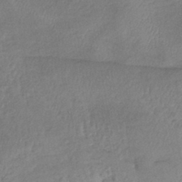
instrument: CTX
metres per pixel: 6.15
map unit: lHb
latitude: -41.2565
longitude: 78.2739
